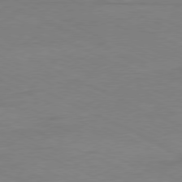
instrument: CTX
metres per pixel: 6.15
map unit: Ap
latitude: -77.8233
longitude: -74.1011
